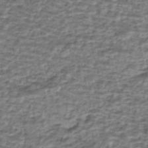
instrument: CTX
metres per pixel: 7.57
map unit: eHh
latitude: -43.1431
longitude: 119.7856
